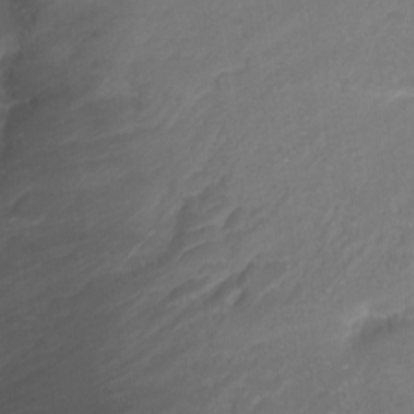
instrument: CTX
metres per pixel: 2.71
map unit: Aa
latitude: -13.0298
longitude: -68.3278
